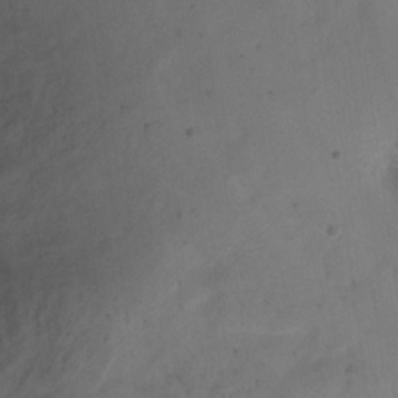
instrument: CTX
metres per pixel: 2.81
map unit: Hto
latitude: 2.7624
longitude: -36.1767
